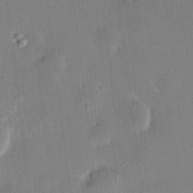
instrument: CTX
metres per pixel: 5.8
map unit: HNhu
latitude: 6.3656
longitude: 7.5588
